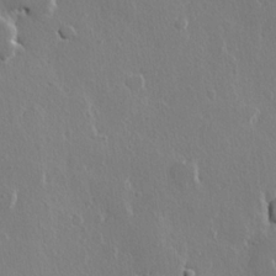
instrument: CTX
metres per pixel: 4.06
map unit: lHvf
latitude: 21.8017
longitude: 147.2376
